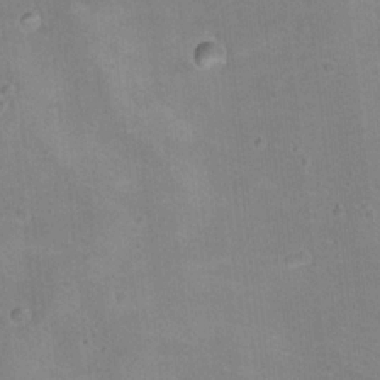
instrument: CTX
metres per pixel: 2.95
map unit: Hto
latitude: 17.6505
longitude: -39.0458
